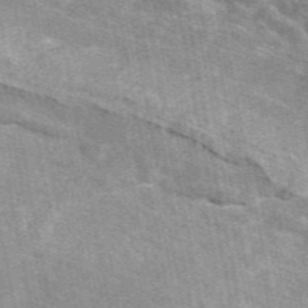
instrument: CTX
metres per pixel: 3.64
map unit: eAb
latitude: 49.4993
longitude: 115.8800
